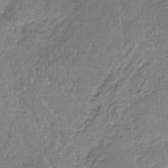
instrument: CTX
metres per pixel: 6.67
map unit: HNb
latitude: -34.9920
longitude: 57.7477
